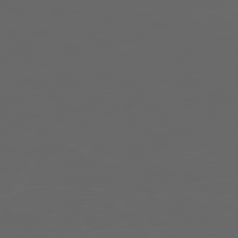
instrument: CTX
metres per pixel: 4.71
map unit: Ap
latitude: -77.7478
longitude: -75.8772
